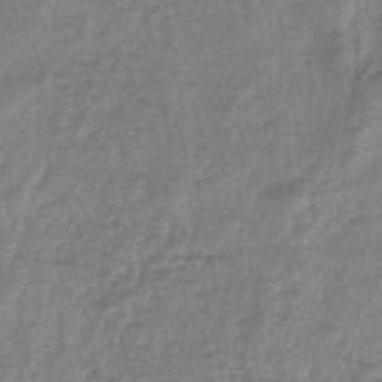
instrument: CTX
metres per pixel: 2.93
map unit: eHb
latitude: -44.1417
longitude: 81.2187
